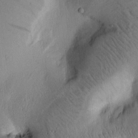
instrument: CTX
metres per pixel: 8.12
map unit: Htu
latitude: -1.5399
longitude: 170.3306
